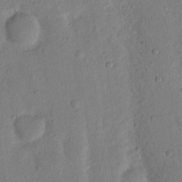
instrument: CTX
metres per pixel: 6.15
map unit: Nhu
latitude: 18.2333
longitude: -76.4979
